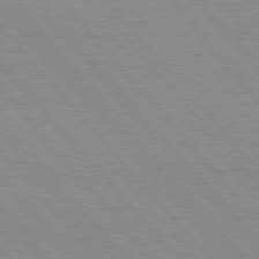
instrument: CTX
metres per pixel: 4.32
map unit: Hpe
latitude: 76.5923
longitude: -153.3671
